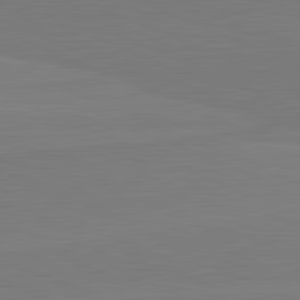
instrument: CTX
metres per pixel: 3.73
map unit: lApd
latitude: 82.1388
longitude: 166.7274
